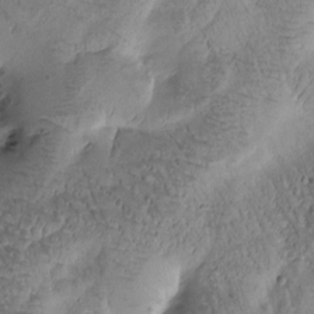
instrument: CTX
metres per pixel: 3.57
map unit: Htu
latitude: -0.9542
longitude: 171.0676
